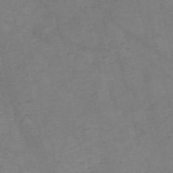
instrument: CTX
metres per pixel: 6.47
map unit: eHh
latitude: -55.3699
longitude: -89.3671
